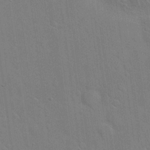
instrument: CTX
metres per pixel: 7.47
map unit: Hto
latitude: 20.8758
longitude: -54.2711
